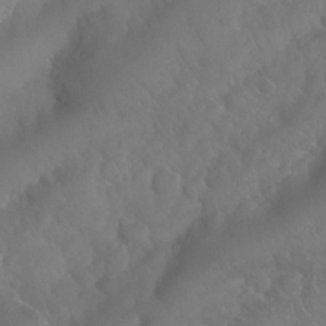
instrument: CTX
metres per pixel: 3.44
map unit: Nhu
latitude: 24.8946
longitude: -61.9717
